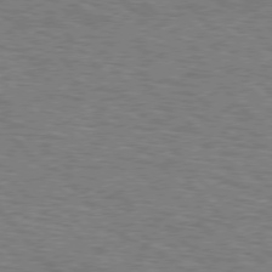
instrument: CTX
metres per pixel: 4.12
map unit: Hpe
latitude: 76.4601
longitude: -160.6679
